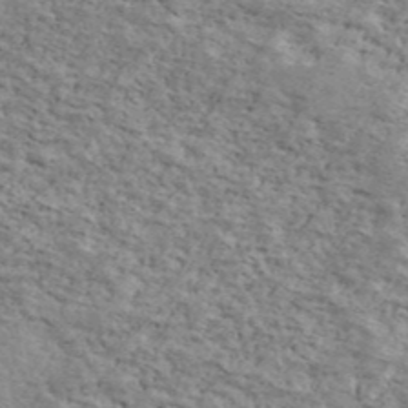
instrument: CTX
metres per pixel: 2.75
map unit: Ave
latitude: 41.1214
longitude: -109.5560
